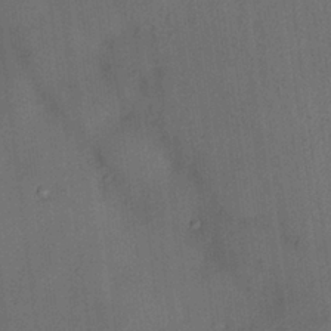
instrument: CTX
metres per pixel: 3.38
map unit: HNhu
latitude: 14.5735
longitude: 11.0487
